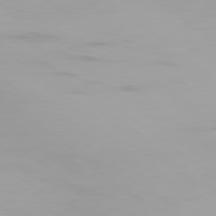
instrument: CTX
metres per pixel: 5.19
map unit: Ap
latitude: -79.0486
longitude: -96.4223
